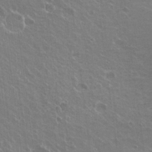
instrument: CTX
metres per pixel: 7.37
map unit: Hto
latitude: 22.9325
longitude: -30.7247
